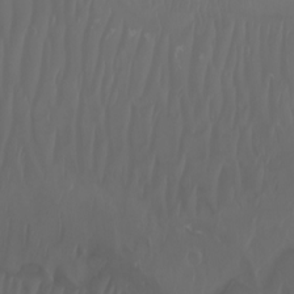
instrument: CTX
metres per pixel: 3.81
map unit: Nhu
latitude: -8.0283
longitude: -81.6883
